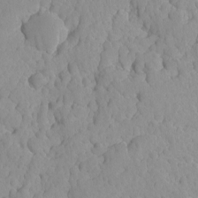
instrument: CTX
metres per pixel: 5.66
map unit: Ave
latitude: -8.2739
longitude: -116.8002
